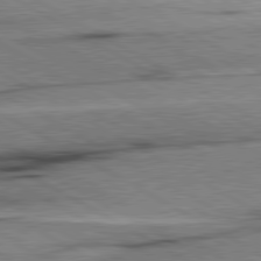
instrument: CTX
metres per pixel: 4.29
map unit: lApd
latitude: 80.5357
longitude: -156.9702
